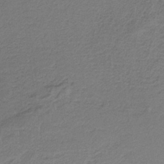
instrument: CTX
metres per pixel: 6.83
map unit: HNb
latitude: -35.0675
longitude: 58.8407
